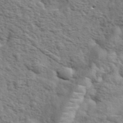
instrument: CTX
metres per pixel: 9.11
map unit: eHh
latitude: 37.3104
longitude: -82.1577
